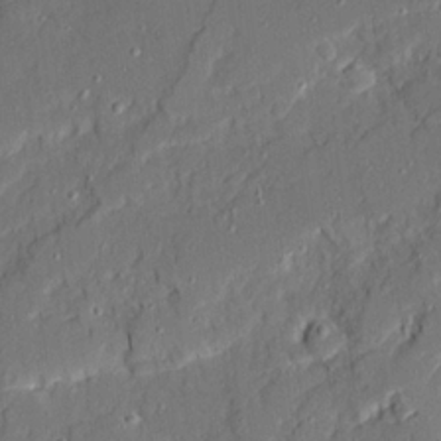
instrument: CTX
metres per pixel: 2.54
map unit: Ave
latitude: 20.8191
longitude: -128.4979
